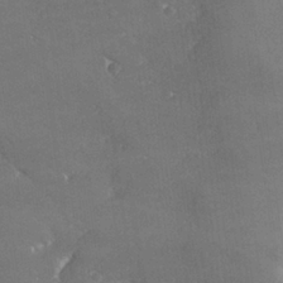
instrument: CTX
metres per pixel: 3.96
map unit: lHvf
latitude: 25.4804
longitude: 141.0108
